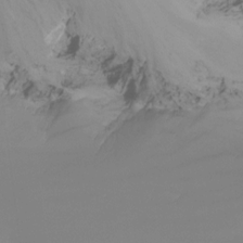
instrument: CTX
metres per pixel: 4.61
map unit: Nhu
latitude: -15.2943
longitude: -53.8206
